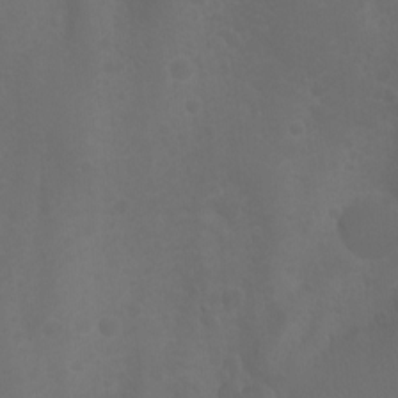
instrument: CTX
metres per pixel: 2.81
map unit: Aa
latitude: -13.1809
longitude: -68.6491
